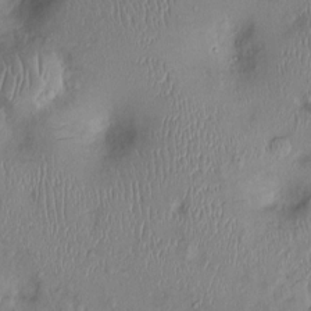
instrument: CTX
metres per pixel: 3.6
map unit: Ht
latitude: 0.2900
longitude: -13.8583
